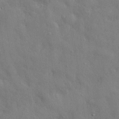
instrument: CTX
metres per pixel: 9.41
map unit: eHh
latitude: 29.3481
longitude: -76.0444
